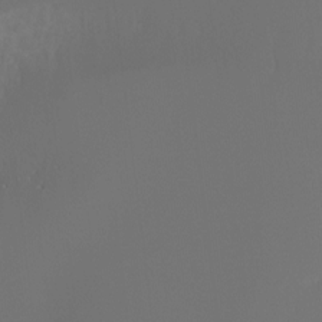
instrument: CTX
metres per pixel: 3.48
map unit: Hto
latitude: -6.9541
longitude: -49.8016
